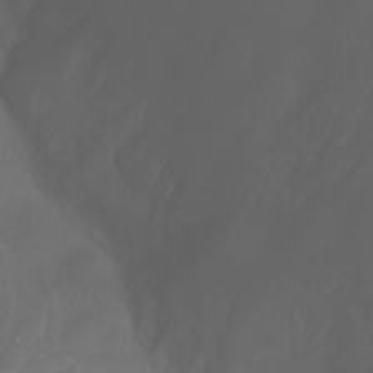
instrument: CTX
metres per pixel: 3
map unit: Htu
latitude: -1.0298
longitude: -75.3293
